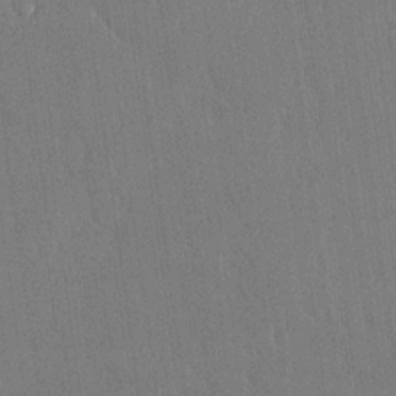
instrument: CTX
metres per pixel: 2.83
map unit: Ave
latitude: 20.9325
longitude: -136.9136
